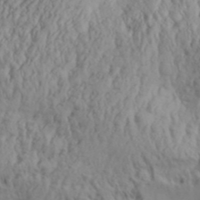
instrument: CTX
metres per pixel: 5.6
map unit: Aa
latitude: 31.2537
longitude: -135.9528
